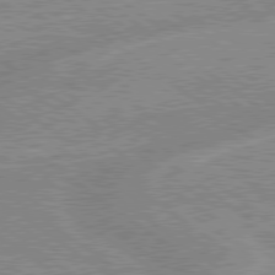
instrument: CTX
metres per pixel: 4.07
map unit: lApd
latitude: 79.1026
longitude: -157.2536
